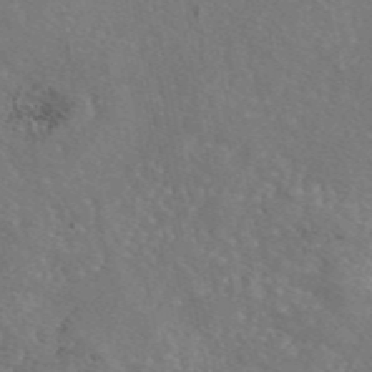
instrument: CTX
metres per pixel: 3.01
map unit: eAb
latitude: 46.6302
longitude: 110.3495
